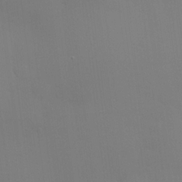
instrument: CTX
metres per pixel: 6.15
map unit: HNhu
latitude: 14.0822
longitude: 13.3132
